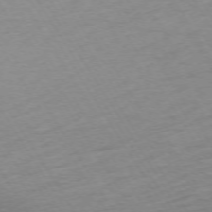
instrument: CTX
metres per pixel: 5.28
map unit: Ap
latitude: -73.4832
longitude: -68.8947
